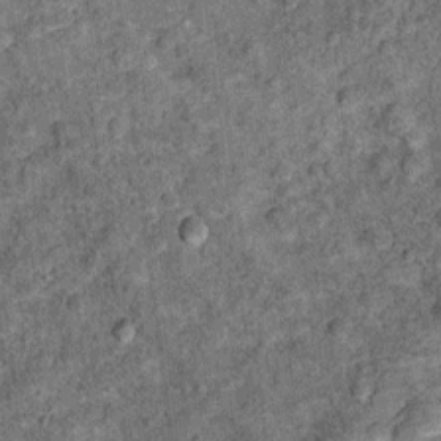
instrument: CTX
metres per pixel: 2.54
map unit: Ht
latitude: 10.7246
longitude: -38.5546
